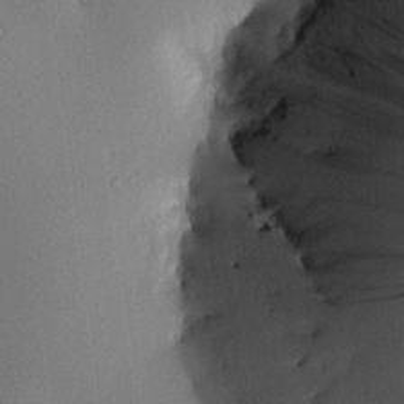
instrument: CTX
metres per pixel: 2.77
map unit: HNhu
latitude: 10.0255
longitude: 16.1984
